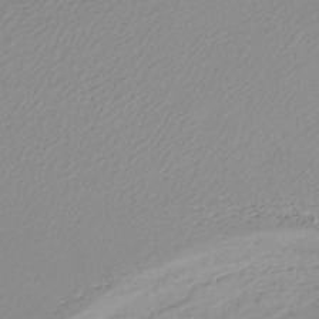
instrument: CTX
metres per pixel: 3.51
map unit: lHb
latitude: -40.8408
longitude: 70.0472
